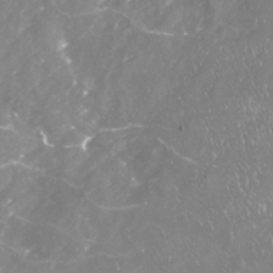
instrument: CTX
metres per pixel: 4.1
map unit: Nhu
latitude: -23.3321
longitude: -57.3859
